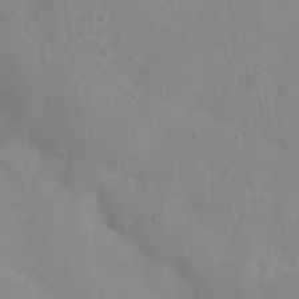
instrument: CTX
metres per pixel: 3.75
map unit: Nhu
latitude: 6.3845
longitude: -18.4223
